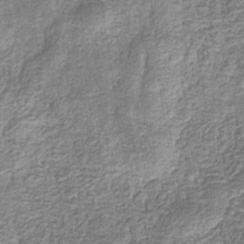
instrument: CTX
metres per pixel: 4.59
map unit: eHb
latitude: -33.5588
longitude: 76.0094
